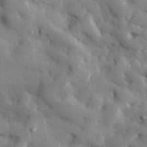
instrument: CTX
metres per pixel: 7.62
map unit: eHh
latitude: 28.5357
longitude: -79.0837
